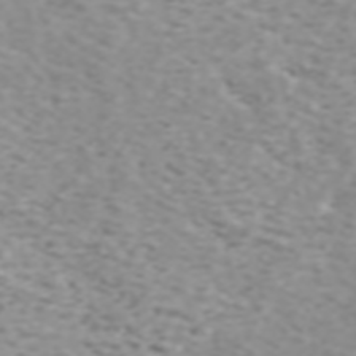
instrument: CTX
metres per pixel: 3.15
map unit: ANa
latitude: 44.1766
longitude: 21.8422
